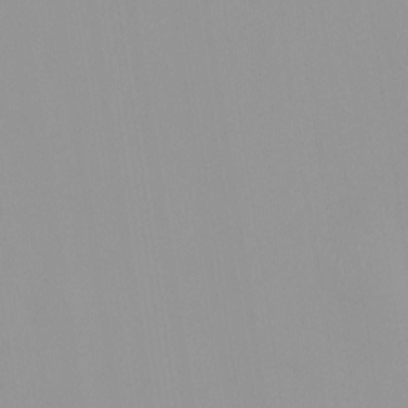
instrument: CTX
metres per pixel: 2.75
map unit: HNhu
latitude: -0.0283
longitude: -6.0444
